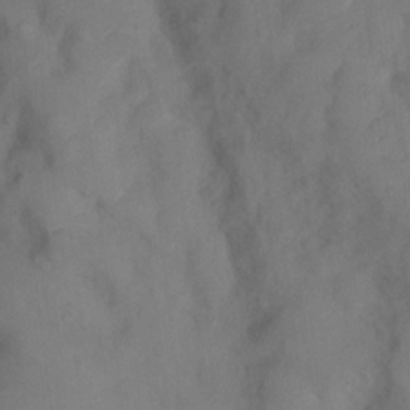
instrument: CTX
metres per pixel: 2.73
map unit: Ht
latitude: 3.2537
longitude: -27.6316
